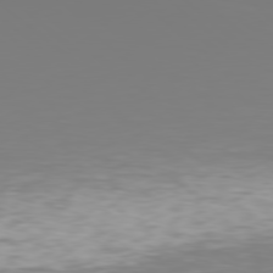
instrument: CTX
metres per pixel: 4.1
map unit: Hpe
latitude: 78.2523
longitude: -135.3292
